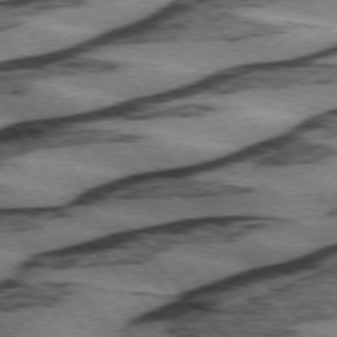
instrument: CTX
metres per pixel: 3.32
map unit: lApd
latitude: 75.1781
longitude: -78.3468
